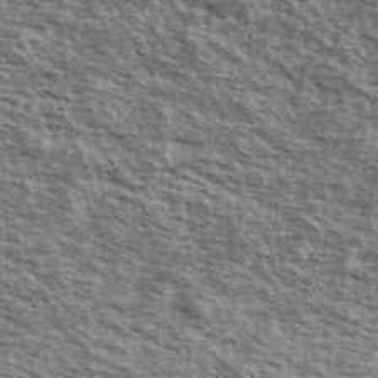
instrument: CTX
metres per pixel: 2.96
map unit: Ave
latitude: 39.8016
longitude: -108.3656
